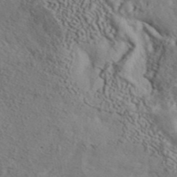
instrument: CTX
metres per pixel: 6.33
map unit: ANa
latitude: 44.4223
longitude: 44.9920
